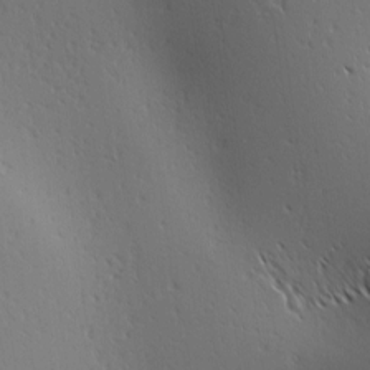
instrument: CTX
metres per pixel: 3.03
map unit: Ave
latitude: 1.8583
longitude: -115.3103
